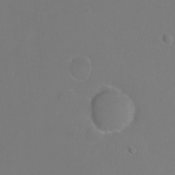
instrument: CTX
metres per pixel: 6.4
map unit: Nhu
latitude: -6.2928
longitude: -47.9339
